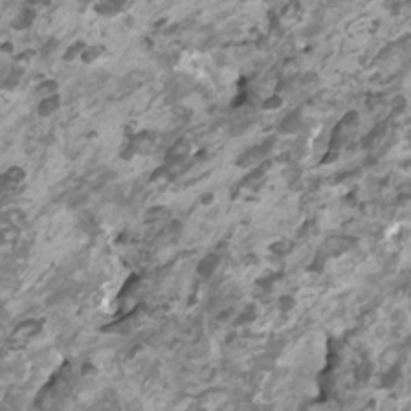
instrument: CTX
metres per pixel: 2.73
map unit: HNhu
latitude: 1.7449
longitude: -0.7624
